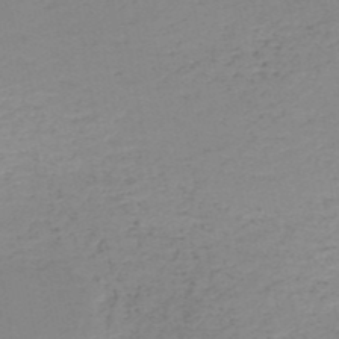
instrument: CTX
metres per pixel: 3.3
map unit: HNb
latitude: -51.0297
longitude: -52.7813
